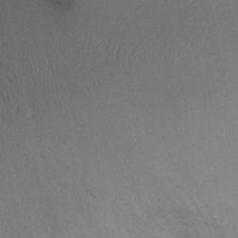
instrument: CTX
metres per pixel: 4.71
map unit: Ht
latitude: 0.1577
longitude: -45.6694
